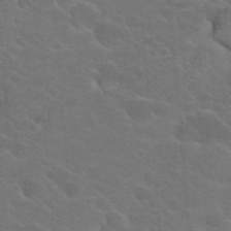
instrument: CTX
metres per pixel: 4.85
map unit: Hto
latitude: 23.1592
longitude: -36.2712
